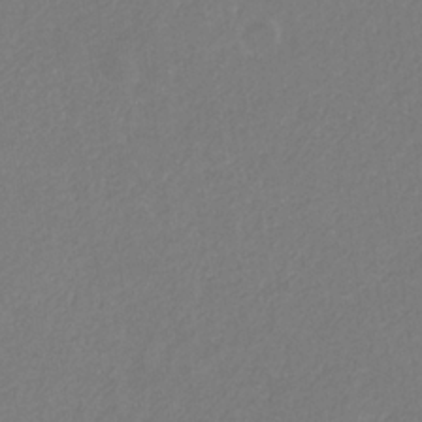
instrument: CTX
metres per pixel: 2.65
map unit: eHb
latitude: -31.1998
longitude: 68.0094
